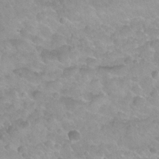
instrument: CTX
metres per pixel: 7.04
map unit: Nhu
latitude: 27.1403
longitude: -53.9339
